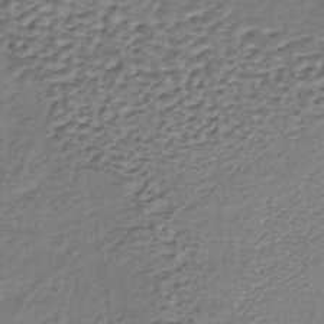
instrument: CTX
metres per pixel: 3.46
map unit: lHb
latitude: -36.8219
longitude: 60.5763
